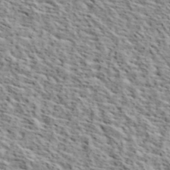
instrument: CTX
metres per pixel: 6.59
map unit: lHvf
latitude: 40.0633
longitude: -86.8002
